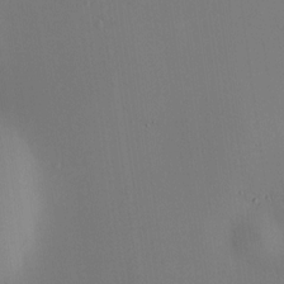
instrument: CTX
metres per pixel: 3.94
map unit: HNhu
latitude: 9.0270
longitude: 14.5952
